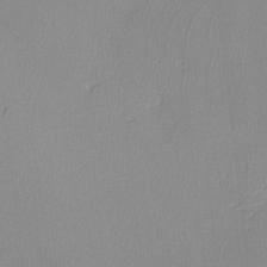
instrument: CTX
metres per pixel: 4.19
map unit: lHvf
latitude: -12.3684
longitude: -99.6882
